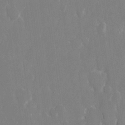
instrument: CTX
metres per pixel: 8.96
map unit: eHh
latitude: 14.2901
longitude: -71.8772
